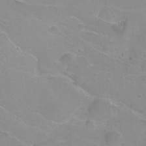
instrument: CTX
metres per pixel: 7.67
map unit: Ht
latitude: 0.5168
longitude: -46.0255
